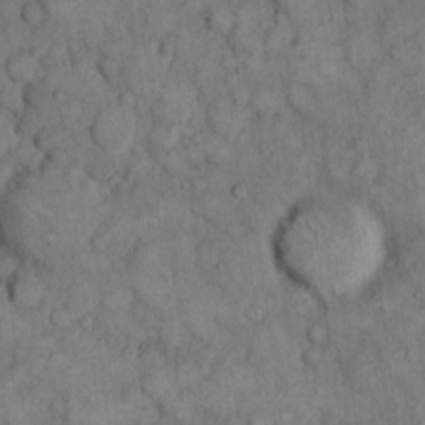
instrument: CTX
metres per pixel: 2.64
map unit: eHh
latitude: 12.0444
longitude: -64.6679
